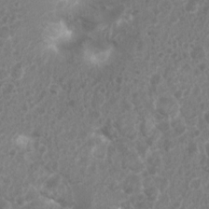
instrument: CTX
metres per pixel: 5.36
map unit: Nhu
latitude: 7.7639
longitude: -20.9891
